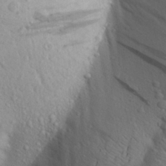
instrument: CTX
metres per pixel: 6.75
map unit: Aa
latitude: 24.2144
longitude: -148.2145
